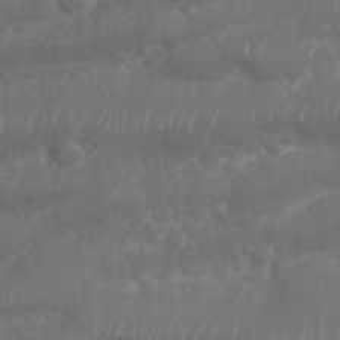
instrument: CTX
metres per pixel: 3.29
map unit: Nhu
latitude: 26.0822
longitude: -61.8016
